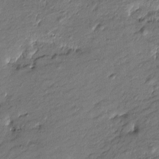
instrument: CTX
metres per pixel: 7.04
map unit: Htu
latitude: -7.6533
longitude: 177.3510
